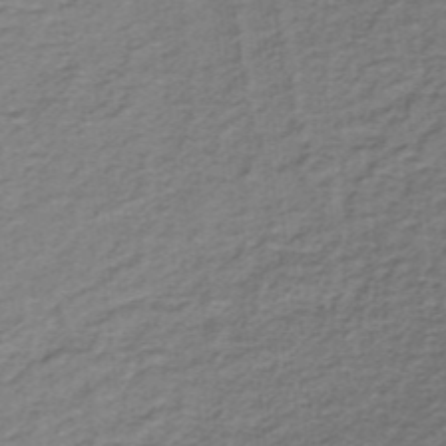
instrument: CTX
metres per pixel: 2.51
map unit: lHb
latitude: -37.0108
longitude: 60.5763
